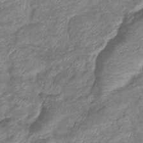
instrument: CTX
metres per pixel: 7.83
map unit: eHb
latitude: -39.0109
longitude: 78.5007
